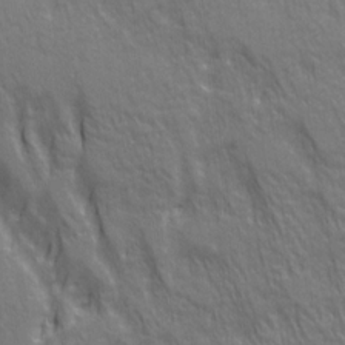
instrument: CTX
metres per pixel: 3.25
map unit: Ave
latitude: 20.8002
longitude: -134.5923
